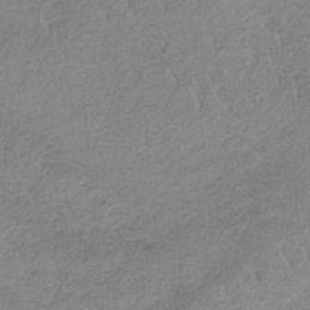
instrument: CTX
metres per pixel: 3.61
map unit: HNb
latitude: -33.9367
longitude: 58.8974
